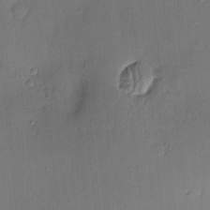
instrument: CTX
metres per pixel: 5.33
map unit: Hve
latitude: -9.4832
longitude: 175.2753
